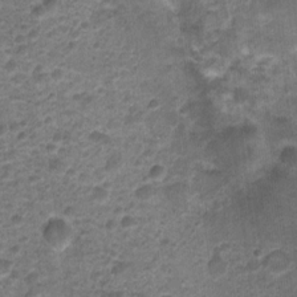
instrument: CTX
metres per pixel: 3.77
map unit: Nhu
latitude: 3.2915
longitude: -17.6882
